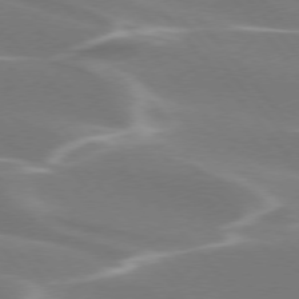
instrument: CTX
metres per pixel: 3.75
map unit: lApd
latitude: 75.5560
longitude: -63.5371
